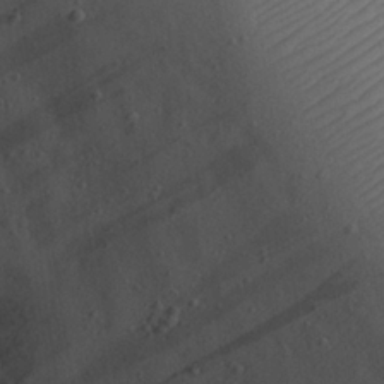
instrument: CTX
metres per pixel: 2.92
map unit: eHh
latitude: 23.8205
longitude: -68.2901
